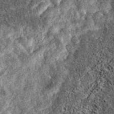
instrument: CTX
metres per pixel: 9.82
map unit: eAb
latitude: 37.4237
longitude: 106.8786
